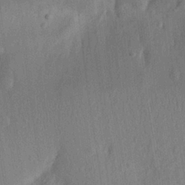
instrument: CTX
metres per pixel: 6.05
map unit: lAa
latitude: 21.3482
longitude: -139.0647
